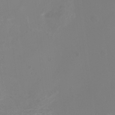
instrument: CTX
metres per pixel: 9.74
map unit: Nhu
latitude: -16.3118
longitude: -57.4237
